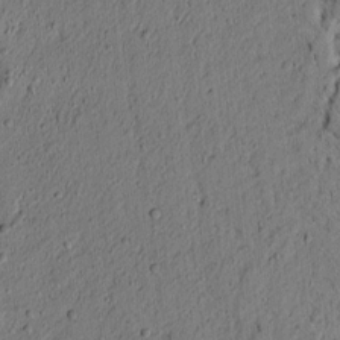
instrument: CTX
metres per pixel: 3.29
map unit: lAvf
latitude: 4.7057
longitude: 166.5196
